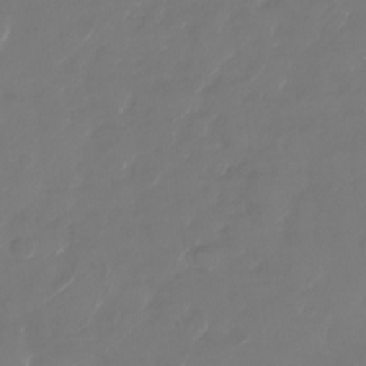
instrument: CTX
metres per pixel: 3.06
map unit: Nhu
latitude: -28.5952
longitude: -71.7827
